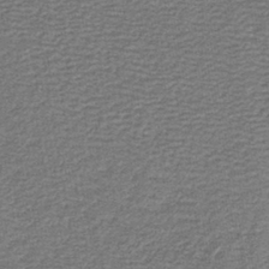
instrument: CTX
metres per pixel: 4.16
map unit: HNb
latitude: -39.7100
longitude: 50.8975
